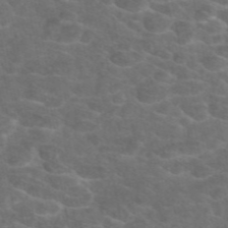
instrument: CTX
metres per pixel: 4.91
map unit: eAb
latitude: 47.6127
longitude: 105.8611
